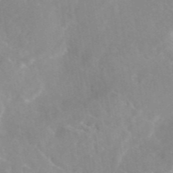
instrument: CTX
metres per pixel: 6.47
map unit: eAb
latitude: 45.2915
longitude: 126.7841
